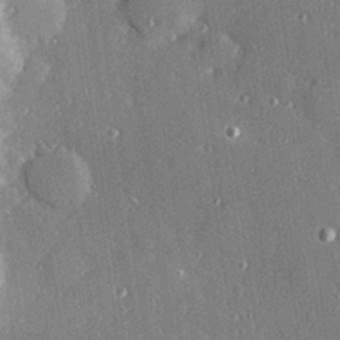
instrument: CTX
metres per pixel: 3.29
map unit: Hve
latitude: 26.8758
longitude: -90.3278
